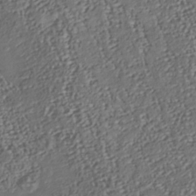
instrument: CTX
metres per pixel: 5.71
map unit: Nhu
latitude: -37.9367
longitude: -80.6679
